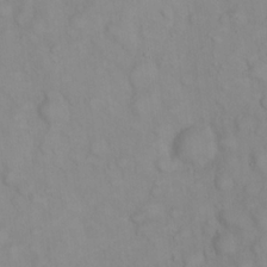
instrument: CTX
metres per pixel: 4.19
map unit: eHh
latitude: 22.4034
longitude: -59.4426
